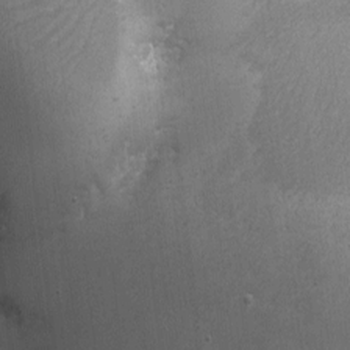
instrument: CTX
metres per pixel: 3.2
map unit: eHh
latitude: -3.8422
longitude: -75.6316
